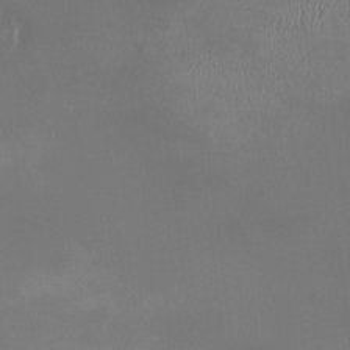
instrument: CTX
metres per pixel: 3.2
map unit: HNhu
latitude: -2.4251
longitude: 11.2754
